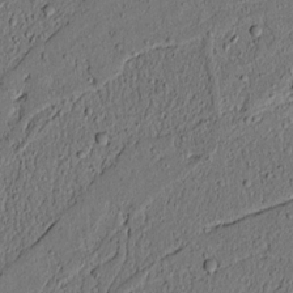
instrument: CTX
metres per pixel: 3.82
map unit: lAvf
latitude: 4.5546
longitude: 167.8989
